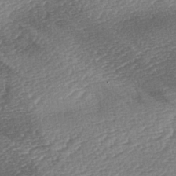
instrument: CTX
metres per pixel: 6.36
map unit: lAa
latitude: -3.0297
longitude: -127.7261
